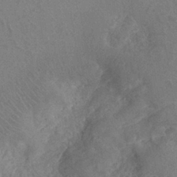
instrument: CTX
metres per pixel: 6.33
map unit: eHh
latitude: -39.8045
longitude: -27.0459
